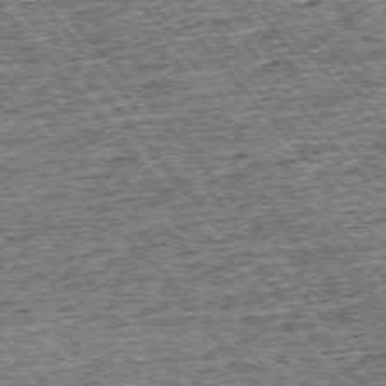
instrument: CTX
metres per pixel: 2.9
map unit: Ap
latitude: -75.6155
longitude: -91.0647
